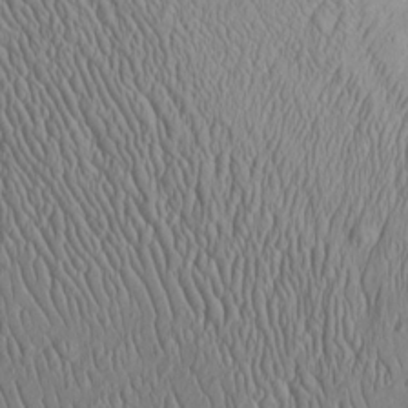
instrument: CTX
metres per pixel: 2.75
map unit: Htu
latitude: -3.7477
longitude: 157.1431
